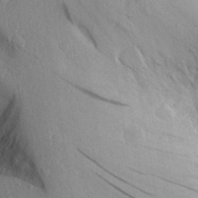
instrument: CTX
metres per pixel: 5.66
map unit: Aa
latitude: 27.3104
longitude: -143.0270
